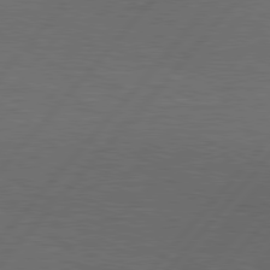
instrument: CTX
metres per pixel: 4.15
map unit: Hpe
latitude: 78.1011
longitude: -120.5357
